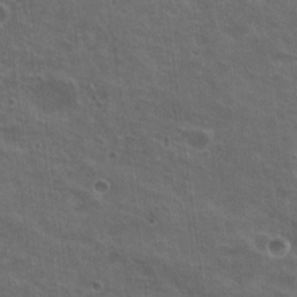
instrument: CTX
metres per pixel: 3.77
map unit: Nhu
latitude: 19.0269
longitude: -30.2712
